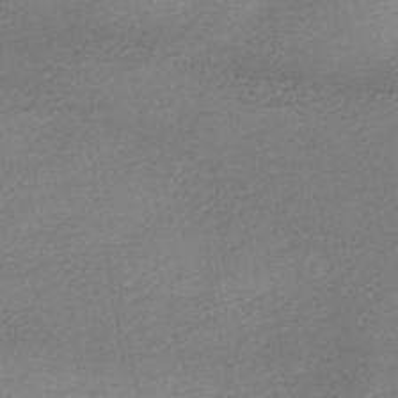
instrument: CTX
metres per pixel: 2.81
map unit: HNhu
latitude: -40.7652
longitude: 92.3495
